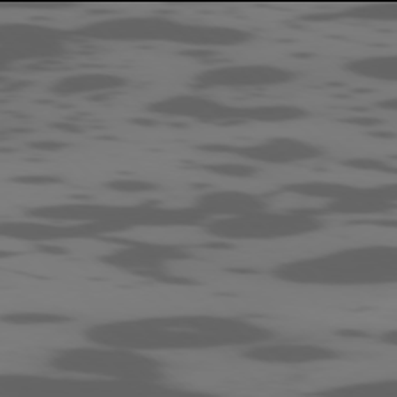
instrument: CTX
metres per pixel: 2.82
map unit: Ap
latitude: -78.0094
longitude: -65.4804
